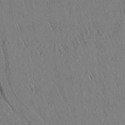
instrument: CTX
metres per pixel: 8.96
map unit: lAvf
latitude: 5.6883
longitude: 159.3320
